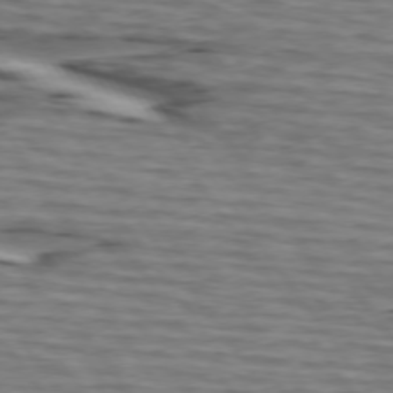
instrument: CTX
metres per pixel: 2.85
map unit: lApd
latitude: 74.7057
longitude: -71.5749
